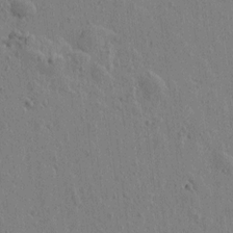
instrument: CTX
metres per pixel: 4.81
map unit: Htu
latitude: 0.2522
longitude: -175.8017
